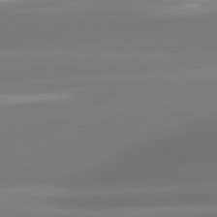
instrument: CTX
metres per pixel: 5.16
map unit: lApd
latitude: 81.3671
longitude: -161.5560
